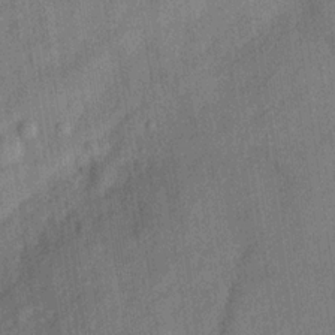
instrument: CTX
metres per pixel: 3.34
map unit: Hve
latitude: -31.4643
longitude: 92.0661
